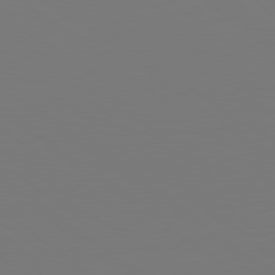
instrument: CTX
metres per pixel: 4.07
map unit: lApd
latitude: 78.9703
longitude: -175.4426
